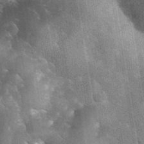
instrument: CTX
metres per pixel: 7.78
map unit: eHh
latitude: 35.2726
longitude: -65.8583
